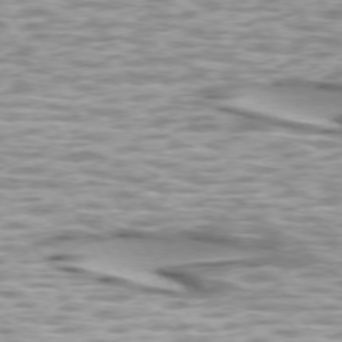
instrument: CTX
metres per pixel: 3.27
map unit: lApd
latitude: 73.4049
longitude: -56.8946
